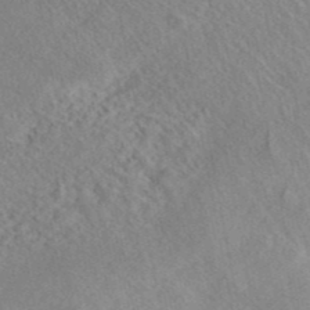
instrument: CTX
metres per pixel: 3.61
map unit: ANa
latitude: 42.8569
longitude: 53.0675
